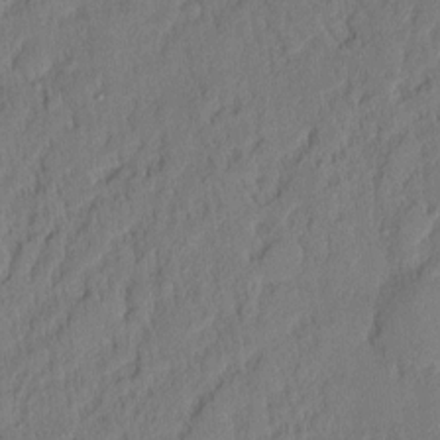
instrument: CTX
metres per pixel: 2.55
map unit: eHh
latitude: 5.4993
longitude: -76.7246
